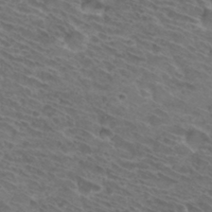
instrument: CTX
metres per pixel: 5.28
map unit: Hto
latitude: 32.6490
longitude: -44.3656
